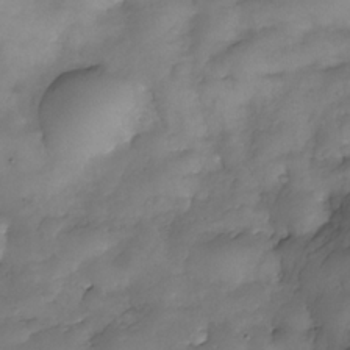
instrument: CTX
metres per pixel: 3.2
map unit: Nhe
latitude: -34.0472
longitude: -142.6680
